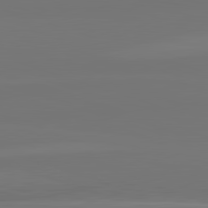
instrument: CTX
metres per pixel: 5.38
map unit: lApd
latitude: 82.5923
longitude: 152.1039
